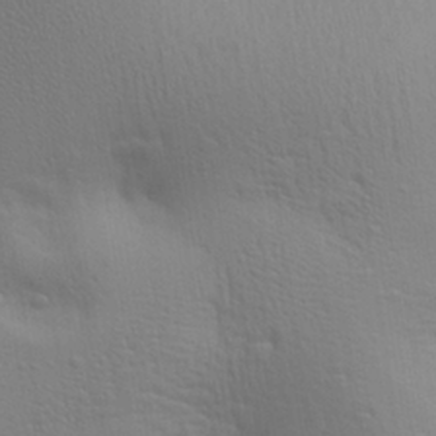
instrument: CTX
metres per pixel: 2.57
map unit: Aa
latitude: 25.3670
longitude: -136.6113
